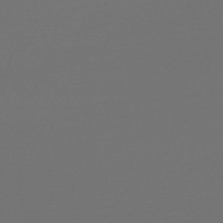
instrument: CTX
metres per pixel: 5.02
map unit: lHb
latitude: -47.7288
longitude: 63.1620
